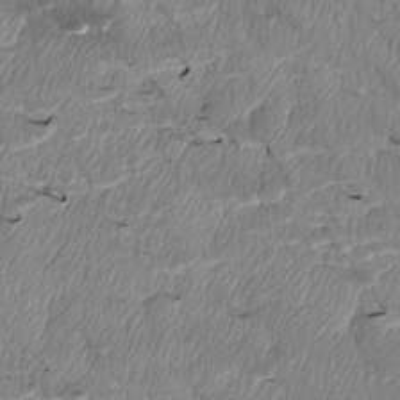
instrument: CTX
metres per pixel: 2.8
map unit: Htu
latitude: 4.2145
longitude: 152.2172
